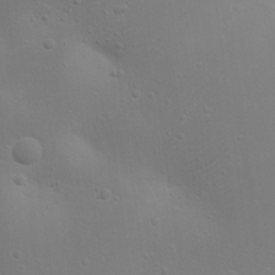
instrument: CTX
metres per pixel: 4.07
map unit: eHh
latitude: 23.1592
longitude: -69.4993
